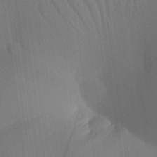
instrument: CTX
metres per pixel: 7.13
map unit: Aa
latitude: 26.2145
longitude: -137.6694
